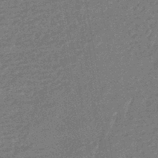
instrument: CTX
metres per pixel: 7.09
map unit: HNhu
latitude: -43.5210
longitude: 99.3132
